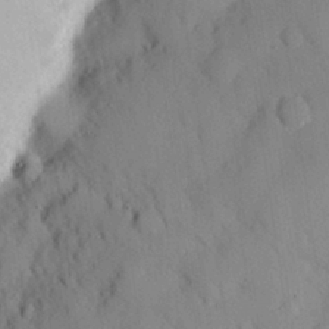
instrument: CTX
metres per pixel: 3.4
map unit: eHh
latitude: 27.3293
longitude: -79.6883
